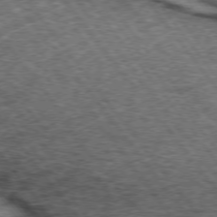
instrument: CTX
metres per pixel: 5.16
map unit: lApd
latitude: 73.5560
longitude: -76.8947
